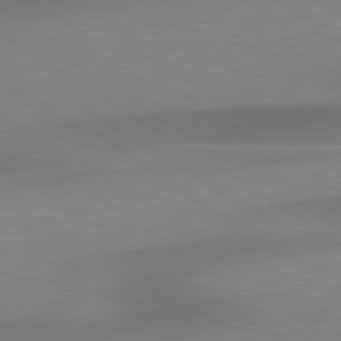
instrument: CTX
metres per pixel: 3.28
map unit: lApd
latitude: 79.4238
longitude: -93.2726
